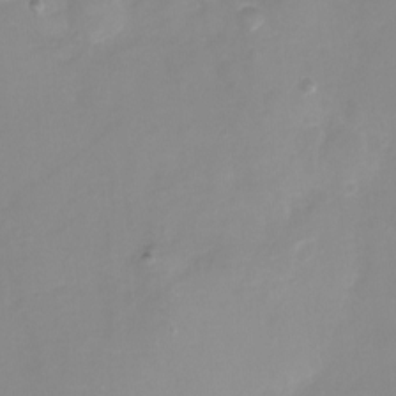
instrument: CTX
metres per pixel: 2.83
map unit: eHh
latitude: -4.0850
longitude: -76.1200
